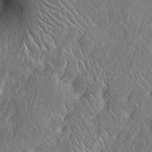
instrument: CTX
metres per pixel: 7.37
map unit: Htu
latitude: -6.8597
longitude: 153.7099
